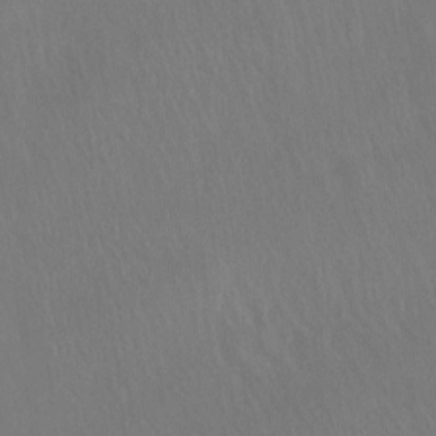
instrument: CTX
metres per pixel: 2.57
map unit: Hto
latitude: -13.2376
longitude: -41.7638
